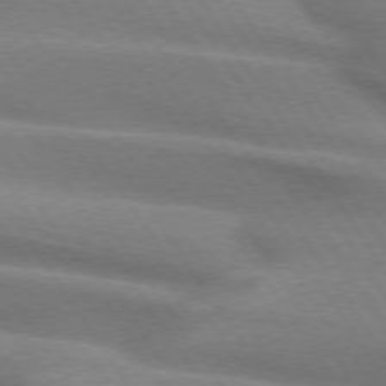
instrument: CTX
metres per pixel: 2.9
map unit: lApd
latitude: 74.5924
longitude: -63.3293
